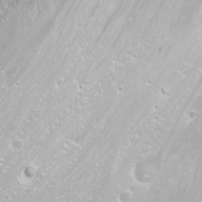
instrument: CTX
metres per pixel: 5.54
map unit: Nhu
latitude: -11.6911
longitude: -63.4427
